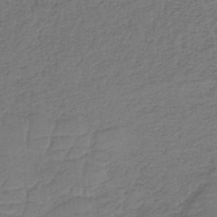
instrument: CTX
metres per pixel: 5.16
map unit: HNb
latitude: -34.5574
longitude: 60.4818
